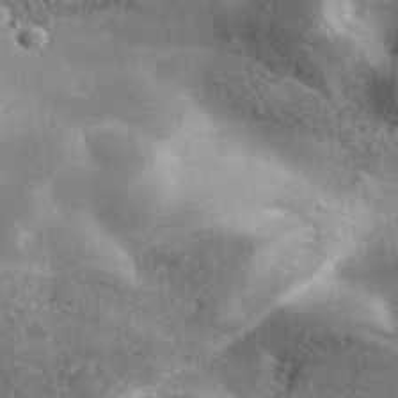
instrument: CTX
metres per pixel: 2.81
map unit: ANa
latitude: 39.2537
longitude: -91.3671
